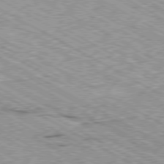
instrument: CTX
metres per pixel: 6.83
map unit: Ap
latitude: -80.4062
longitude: -53.1781
